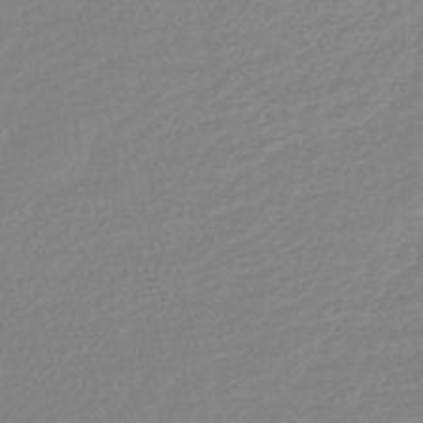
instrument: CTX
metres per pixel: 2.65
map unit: lHb
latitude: -42.1038
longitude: 77.9178
